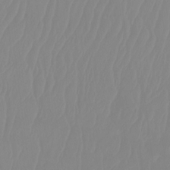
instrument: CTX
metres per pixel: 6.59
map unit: Ht
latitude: -14.4062
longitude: -50.5734
